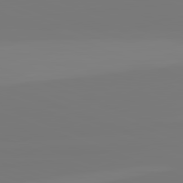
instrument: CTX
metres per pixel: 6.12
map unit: lApd
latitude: 82.4978
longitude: 154.3873
